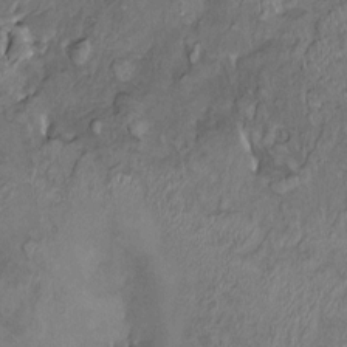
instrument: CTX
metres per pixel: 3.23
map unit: HNhu
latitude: 5.3293
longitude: 10.8597
